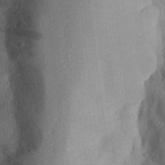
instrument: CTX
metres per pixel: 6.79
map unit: Aa
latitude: 27.9339
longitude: -145.6316
